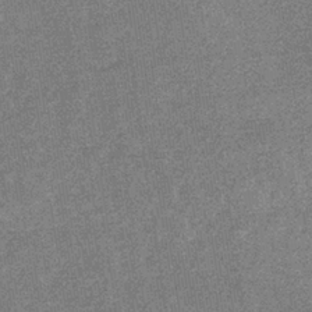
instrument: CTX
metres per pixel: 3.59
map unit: eHb
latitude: -36.1039
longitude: 78.6518
